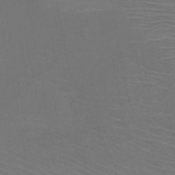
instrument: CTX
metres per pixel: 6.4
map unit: HNb
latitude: -47.0486
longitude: -42.5546
